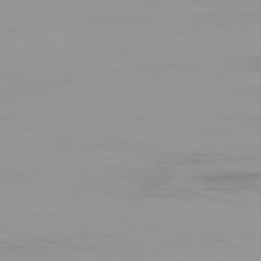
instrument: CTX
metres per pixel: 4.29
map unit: Ap
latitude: -79.9745
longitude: -76.5356
